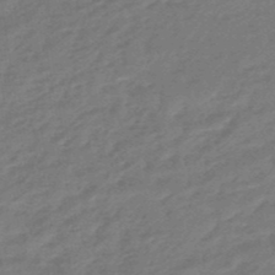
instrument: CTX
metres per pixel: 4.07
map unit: eHb
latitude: -46.1794
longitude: 89.5210
